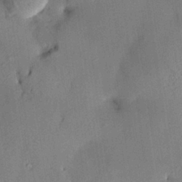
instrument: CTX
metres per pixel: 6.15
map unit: HNhu
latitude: 13.9150
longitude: 11.0675
